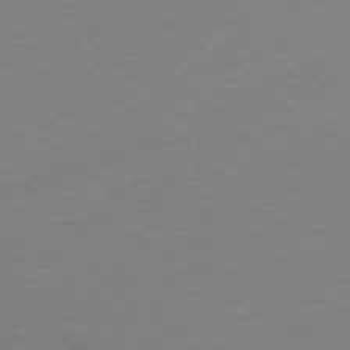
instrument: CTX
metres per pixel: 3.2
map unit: Ap
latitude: -77.6155
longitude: -68.1578
